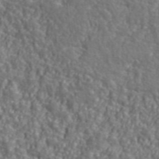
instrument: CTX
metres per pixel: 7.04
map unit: eHh
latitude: 42.3845
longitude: -91.5371
